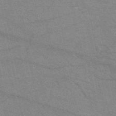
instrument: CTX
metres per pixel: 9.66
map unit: HNb
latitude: -52.1605
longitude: -43.1403
